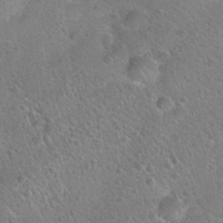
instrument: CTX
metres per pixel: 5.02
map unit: Hto
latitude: 21.3671
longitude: -50.4979
